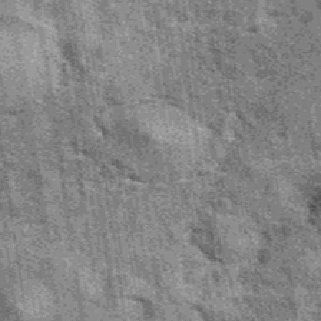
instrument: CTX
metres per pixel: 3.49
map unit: eAb
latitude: 39.6505
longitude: 107.2754
